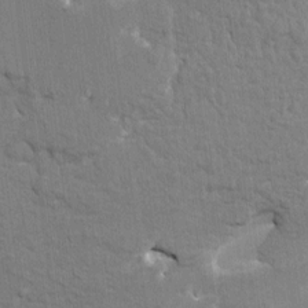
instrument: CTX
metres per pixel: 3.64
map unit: HNhu
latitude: 7.8016
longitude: -4.9136
